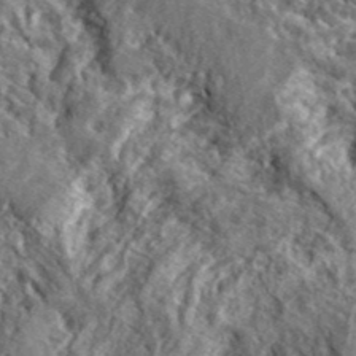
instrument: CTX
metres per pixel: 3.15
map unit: lHvf
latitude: 41.5182
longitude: -89.3671
